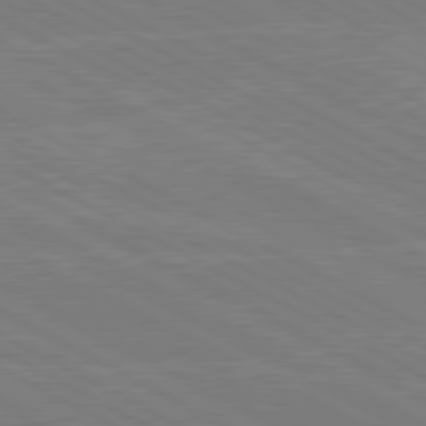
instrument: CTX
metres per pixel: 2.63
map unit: lApd
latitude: 80.5924
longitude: -127.4238
